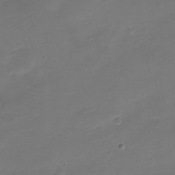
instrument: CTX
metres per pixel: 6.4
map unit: Nve
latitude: -21.3887
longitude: 105.0108
